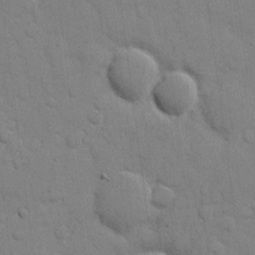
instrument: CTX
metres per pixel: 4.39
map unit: eHh
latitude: 10.4034
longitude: -67.1214
